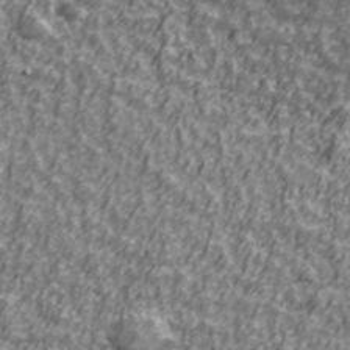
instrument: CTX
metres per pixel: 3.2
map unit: Ave
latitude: 41.9906
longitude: -113.2726
